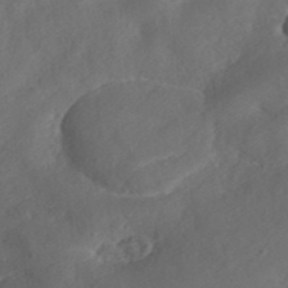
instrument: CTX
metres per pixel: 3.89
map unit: ANa
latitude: 36.4601
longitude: 13.4455
